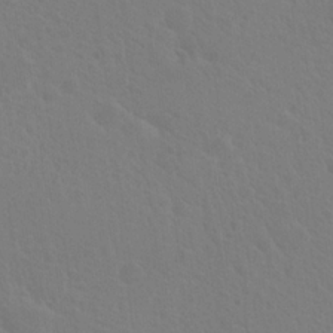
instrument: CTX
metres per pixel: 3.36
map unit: Hto
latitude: 19.7071
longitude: -40.0444
